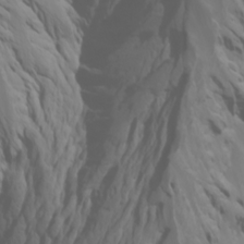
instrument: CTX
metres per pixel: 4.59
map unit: Htu
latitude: -6.4440
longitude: -70.2711
